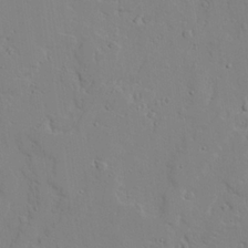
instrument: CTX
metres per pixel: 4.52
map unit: lAvf
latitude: 25.3292
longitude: -109.8394
